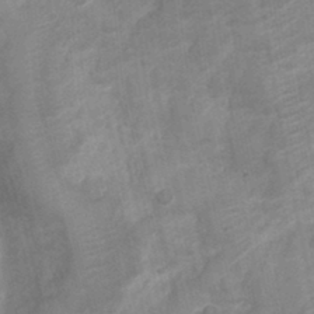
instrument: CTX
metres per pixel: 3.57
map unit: Nve
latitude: -19.8044
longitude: 106.7086
